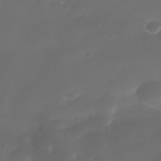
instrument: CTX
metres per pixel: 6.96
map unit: Nhe
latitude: -38.2173
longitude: -118.8380
